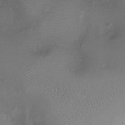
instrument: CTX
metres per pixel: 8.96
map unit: Ht
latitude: -6.4818
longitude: -19.5560
